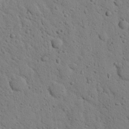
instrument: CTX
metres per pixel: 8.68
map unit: Nhu
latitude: 22.5546
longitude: -77.0269
